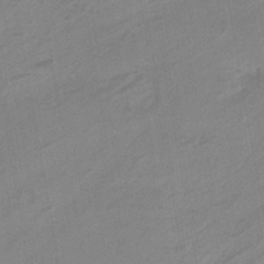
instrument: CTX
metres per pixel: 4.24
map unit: HNhu
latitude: -42.0283
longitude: 91.4644
